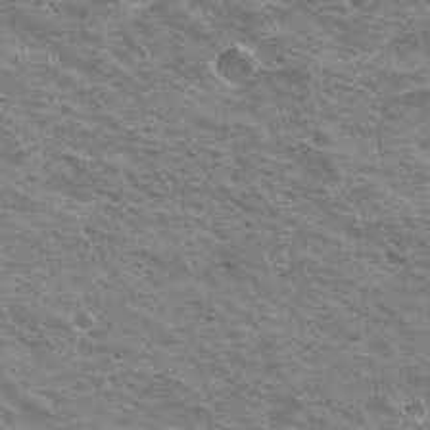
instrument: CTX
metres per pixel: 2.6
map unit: Nhu
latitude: 20.1767
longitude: -31.2537
